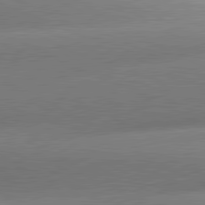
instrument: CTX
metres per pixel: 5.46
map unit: lApd
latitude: 81.2915
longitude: -159.2159
